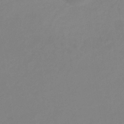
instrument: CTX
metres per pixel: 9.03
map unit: lHb
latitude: -31.4265
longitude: 66.4440
